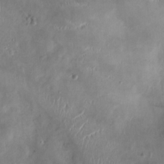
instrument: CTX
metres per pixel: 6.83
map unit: Ht
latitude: -4.8408
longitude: -14.9136
